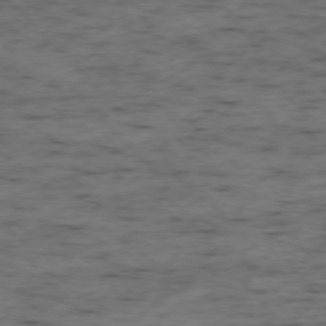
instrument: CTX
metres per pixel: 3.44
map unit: Ap
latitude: -76.5007
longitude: -91.2537
